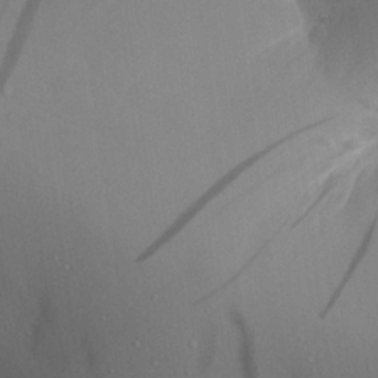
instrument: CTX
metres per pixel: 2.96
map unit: Aa
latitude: 26.0633
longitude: -128.1578
